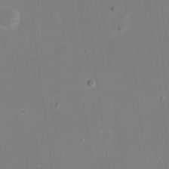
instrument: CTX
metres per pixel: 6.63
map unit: eHh
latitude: 18.5356
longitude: -70.8758
